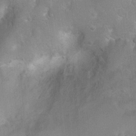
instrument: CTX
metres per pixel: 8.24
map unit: Nhu
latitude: 3.9717
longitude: -27.1970
